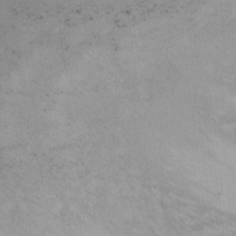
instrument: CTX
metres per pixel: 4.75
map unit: Nhu
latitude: -12.6708
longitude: -38.9891
